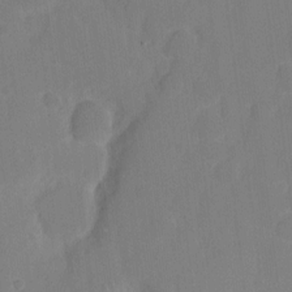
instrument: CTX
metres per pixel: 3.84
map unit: eHh
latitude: 6.1578
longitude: -66.5167
